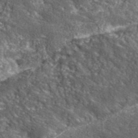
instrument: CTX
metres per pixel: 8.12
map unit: eHh
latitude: 42.1767
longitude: -90.6679
